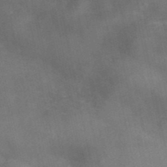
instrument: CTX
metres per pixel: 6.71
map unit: ANa
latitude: 41.6694
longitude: 15.5777
